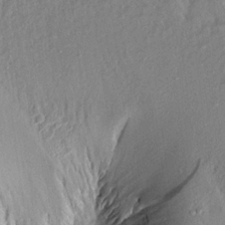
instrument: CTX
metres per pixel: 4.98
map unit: Aa
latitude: 19.1403
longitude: -147.0081
